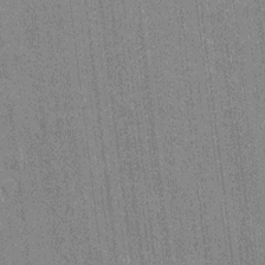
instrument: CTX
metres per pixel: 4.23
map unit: Htu
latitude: -6.7652
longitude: 155.3320
